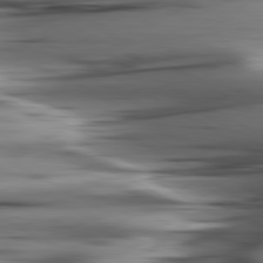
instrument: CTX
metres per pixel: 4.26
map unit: lApd
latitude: 80.8380
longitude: -122.5168
